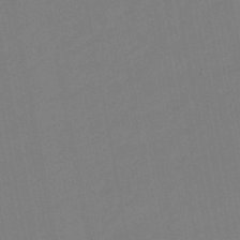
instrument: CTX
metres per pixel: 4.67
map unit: eHb
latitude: -48.8597
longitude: 84.1416
